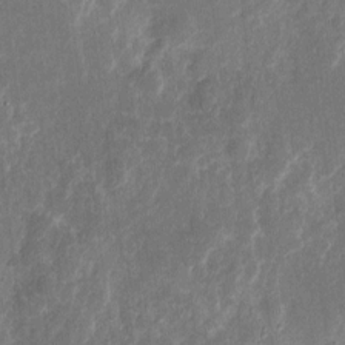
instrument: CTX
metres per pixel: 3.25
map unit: eHh
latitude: 10.1767
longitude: -72.1578
